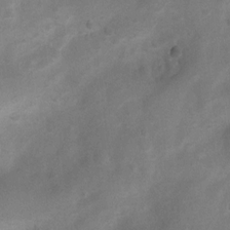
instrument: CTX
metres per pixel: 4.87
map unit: Nhu
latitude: 6.8758
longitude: -23.0080
